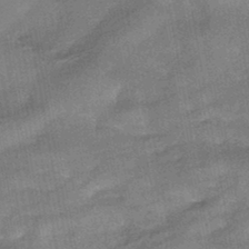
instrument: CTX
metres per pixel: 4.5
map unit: HNhu
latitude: -44.1228
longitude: 91.6722
